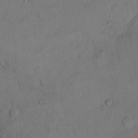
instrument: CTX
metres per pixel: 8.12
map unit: Hto
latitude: 7.9717
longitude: -60.2522
